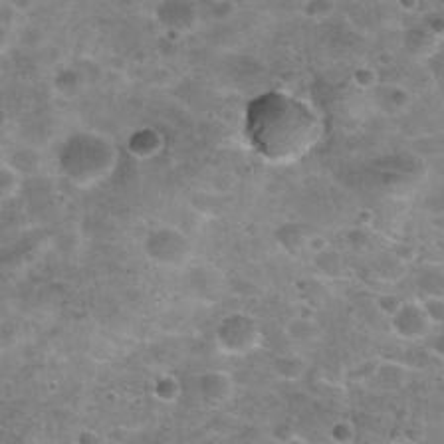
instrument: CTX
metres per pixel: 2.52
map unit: Nhu
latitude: 28.0822
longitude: -49.4804
